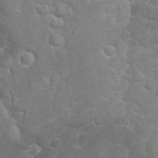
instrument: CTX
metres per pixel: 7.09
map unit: eHh
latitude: 32.1011
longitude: -62.6869
